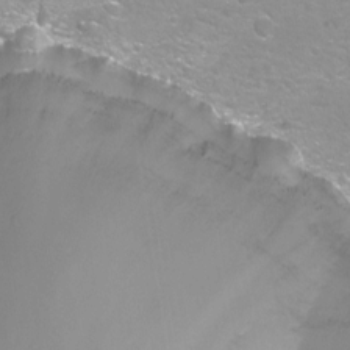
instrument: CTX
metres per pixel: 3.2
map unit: Nhu
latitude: -13.7856
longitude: -55.5371
